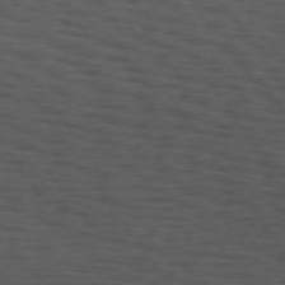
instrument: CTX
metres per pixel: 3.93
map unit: Hpe
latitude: 74.7813
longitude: -132.6868
